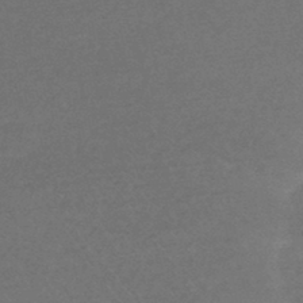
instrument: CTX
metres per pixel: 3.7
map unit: HNhu
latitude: -44.8219
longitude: 92.6896
